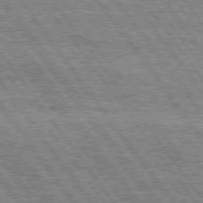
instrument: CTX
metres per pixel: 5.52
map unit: Hpe
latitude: 75.2348
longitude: -152.2523
